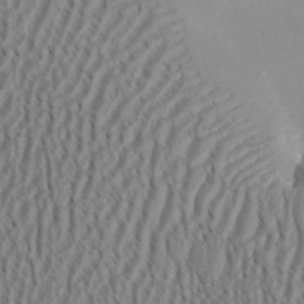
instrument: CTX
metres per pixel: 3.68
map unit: Aa
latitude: 31.0837
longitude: -141.5371
